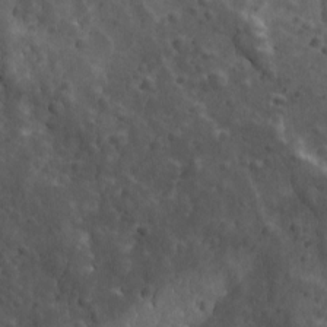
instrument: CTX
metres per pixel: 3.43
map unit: Ave
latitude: 12.0633
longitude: -104.7436
